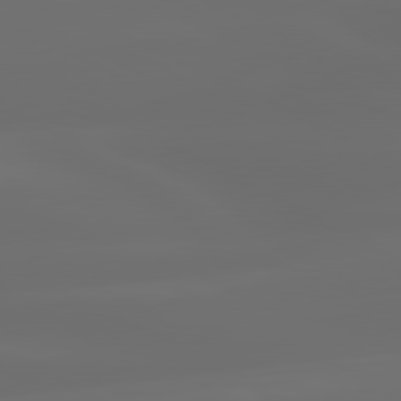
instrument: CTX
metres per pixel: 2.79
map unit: lApd
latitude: 80.7246
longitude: -136.0444
